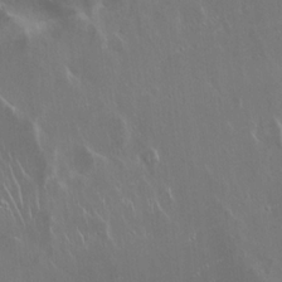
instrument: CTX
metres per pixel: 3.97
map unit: Hto
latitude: 19.0269
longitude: -56.8380
